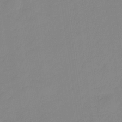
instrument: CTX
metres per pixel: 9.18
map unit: HNb
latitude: -35.6911
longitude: 51.5399
